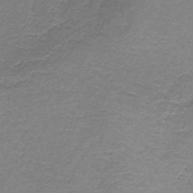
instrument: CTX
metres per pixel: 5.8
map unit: HNb
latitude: -36.3306
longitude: 53.8422
